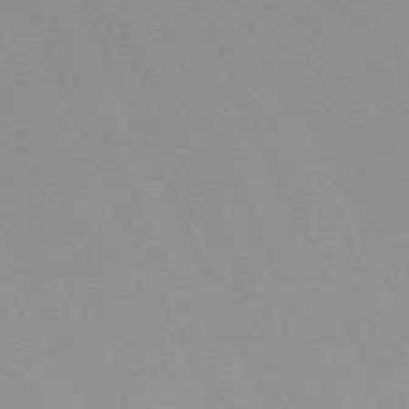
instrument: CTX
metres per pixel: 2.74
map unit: Hpe
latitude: -70.6141
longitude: 12.5196
